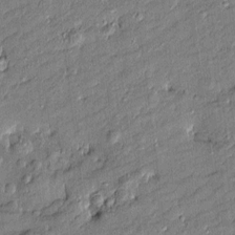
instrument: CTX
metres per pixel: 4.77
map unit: Htu
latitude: -8.4251
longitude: 177.1053
